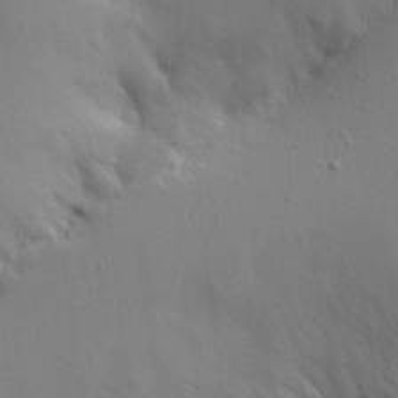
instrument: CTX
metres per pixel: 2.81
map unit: Hve
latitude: 23.0458
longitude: 145.8800
